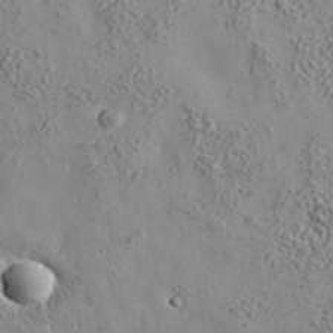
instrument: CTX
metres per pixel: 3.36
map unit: lHvf
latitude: 38.4601
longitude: -92.4034
